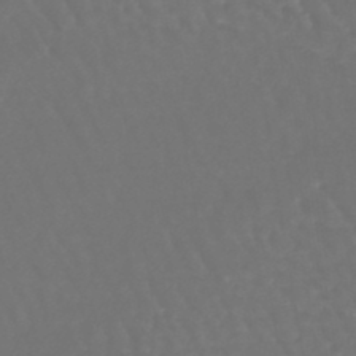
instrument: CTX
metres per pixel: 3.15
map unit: lHb
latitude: -45.6722
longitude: 76.5952
